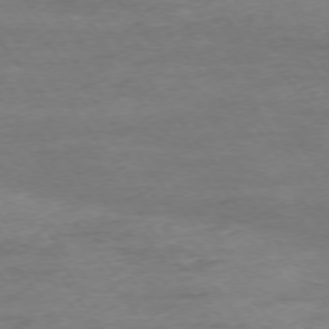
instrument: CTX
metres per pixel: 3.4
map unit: Ap
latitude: -75.3510
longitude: -84.7435
